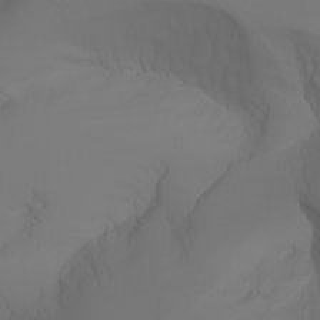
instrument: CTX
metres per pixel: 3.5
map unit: Aa
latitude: -6.8219
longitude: -85.3293
